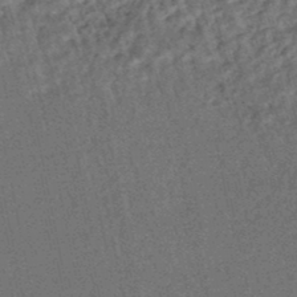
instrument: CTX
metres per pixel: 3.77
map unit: HNhu
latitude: -47.9367
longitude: 99.4643
